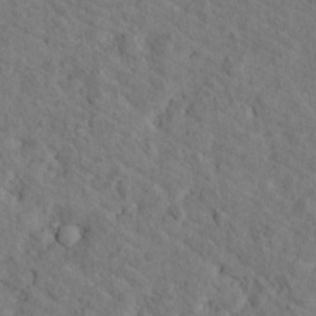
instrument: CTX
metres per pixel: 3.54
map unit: Hto
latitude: 15.9339
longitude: -31.0648
